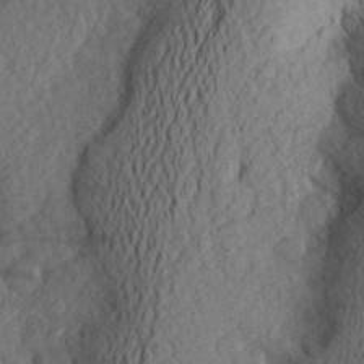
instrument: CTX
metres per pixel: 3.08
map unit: Aa
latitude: 26.2901
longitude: -146.1011
